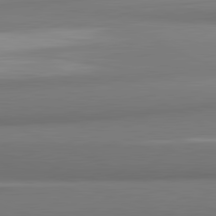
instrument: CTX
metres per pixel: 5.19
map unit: lApd
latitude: 81.9717
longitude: 172.4818
